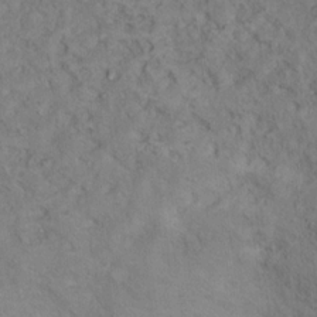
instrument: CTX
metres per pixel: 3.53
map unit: Ht
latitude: 14.9325
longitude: -37.6883
